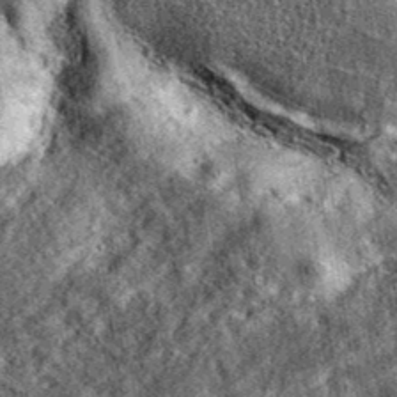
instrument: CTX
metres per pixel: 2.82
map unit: eAb
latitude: 37.7449
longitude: 109.0108
